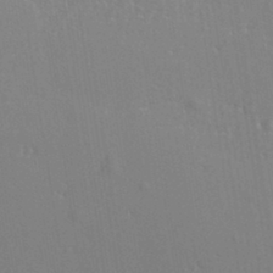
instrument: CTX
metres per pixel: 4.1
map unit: eHh
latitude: 35.0080
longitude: -132.6868
